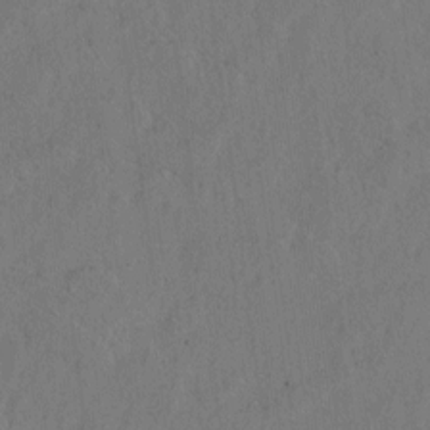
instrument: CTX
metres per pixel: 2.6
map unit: eHh
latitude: 2.9702
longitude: -78.8002
